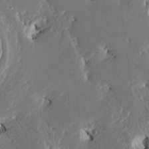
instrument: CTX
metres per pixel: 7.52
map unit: HNhu
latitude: 5.1214
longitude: -4.9325
